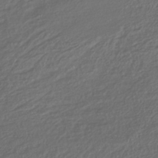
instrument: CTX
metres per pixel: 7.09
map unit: lHb
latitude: -38.6519
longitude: 69.8800
